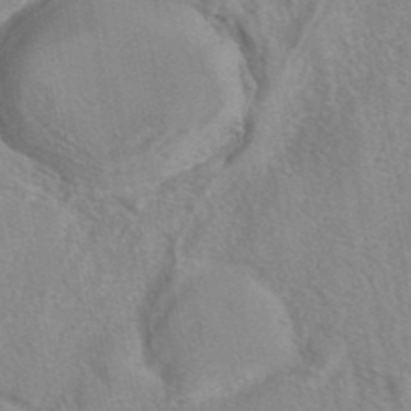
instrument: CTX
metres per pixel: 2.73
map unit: eAb
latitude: 41.4048
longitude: 105.4265
